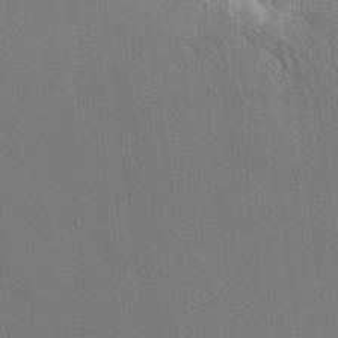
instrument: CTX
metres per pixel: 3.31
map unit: HNhu
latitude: 12.6302
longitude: 9.8044
